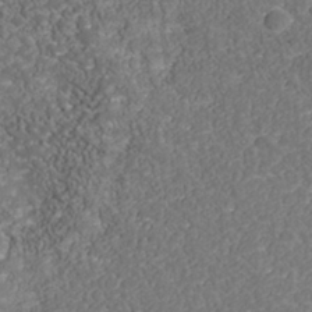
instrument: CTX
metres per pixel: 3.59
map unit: Nhu
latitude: -39.3132
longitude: -83.6127
